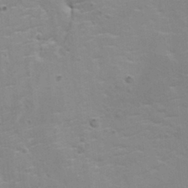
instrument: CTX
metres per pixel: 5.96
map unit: HNhu
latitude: 4.0444
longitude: 3.7855
